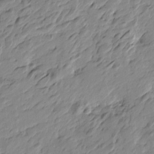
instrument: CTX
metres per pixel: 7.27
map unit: Htu
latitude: -4.5196
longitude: -178.4979
